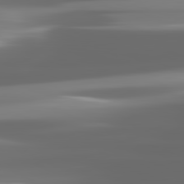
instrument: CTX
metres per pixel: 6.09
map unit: lApd
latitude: 81.8772
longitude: -136.3845
